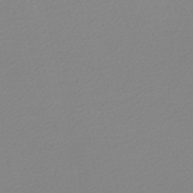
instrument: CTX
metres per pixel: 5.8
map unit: lHb
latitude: -46.5951
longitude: 65.0865
